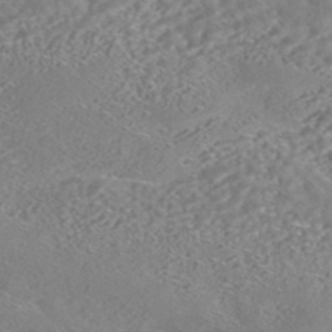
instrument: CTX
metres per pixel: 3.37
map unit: HNhu
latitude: -44.4251
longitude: 100.4817
